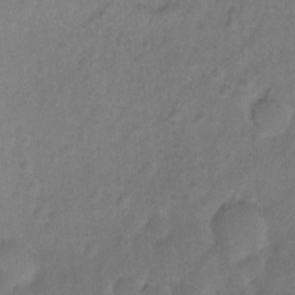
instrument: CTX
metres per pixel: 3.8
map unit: Ht
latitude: -1.8234
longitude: -33.3104
